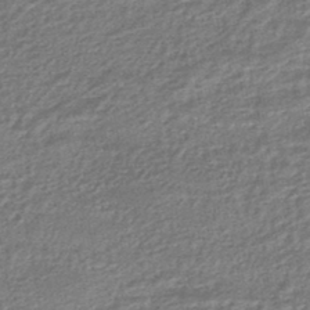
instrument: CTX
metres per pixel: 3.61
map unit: HNhu
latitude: -46.8597
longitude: 102.2362
